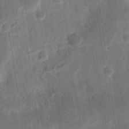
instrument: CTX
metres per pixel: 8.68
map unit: Ht
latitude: 11.6694
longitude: -74.8002
